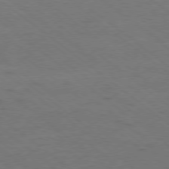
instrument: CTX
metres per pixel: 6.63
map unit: Ap
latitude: -79.0297
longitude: -100.1767
